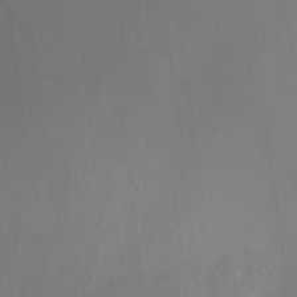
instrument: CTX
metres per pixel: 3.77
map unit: HNhu
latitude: 6.1200
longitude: 10.4818
